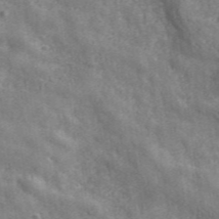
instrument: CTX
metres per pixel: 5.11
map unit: eHh
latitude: 42.9514
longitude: -91.6883
